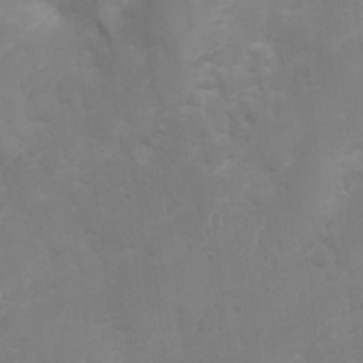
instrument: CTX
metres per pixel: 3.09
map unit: Ht
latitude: 2.9702
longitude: -27.2537
